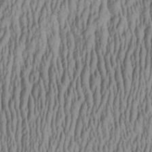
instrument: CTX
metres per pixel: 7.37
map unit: Aa
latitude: 27.0270
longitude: -135.8205
